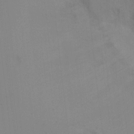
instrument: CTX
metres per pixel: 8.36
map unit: Ht
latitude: -17.2376
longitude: -47.4994
